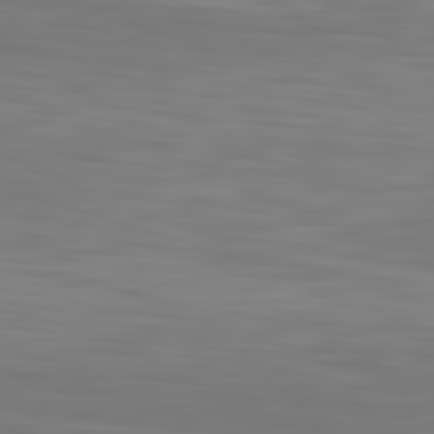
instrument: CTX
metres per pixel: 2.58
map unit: lApd
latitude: 83.1403
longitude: -136.3656
